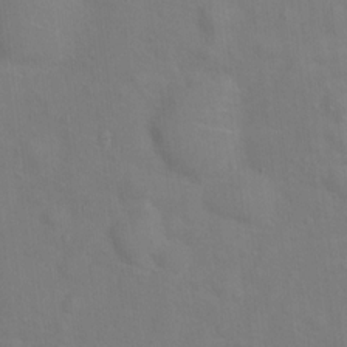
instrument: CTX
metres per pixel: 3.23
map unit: Ht
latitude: 13.5938
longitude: -40.9702
